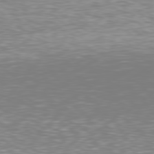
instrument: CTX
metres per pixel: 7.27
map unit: Hpe
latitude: 78.3468
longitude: -136.9136
